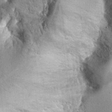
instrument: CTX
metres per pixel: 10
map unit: Hto
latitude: 11.7072
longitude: -36.1200
